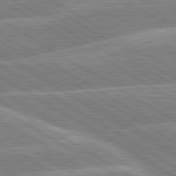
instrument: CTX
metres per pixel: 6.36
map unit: lApd
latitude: 80.2145
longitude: -131.1026
